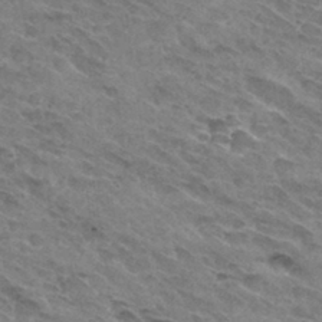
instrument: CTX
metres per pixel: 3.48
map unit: Hto
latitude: 31.6694
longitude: -45.2537
